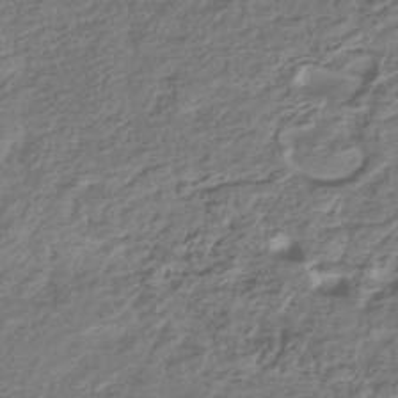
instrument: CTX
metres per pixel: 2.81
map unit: HNhu
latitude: -42.2739
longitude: 100.3306
